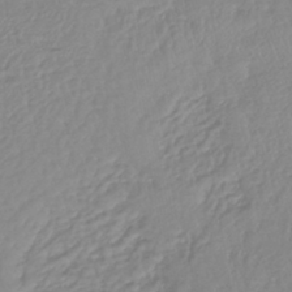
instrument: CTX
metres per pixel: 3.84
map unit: lHb
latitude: -41.5966
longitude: 71.4832
